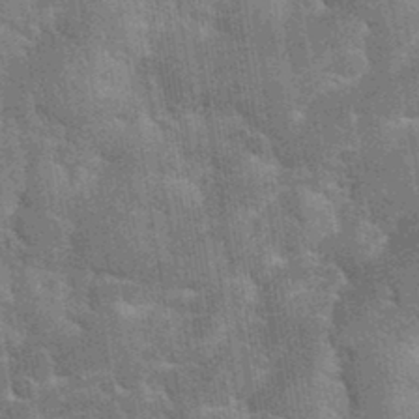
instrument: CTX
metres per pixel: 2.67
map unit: eHh
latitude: 35.3103
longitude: -65.6883
